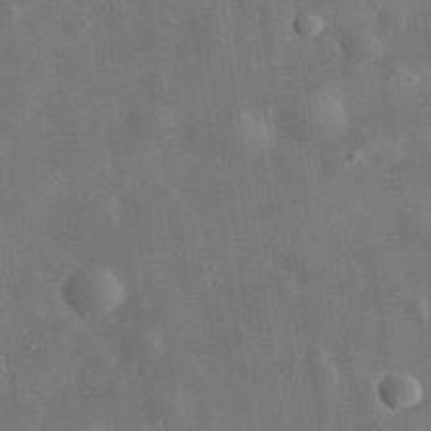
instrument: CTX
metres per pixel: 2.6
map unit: eHh
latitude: 32.2900
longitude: -77.7260
